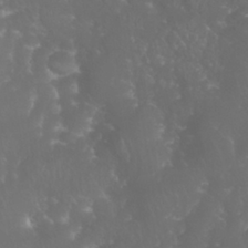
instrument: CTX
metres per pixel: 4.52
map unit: Nhu
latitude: 28.2522
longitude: -65.7261
